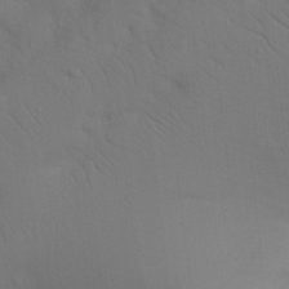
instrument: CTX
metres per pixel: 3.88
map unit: Nhu
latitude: 21.4427
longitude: -73.4049
